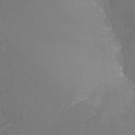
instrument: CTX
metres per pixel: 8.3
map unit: Nhu
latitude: -25.6344
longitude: -57.2159
